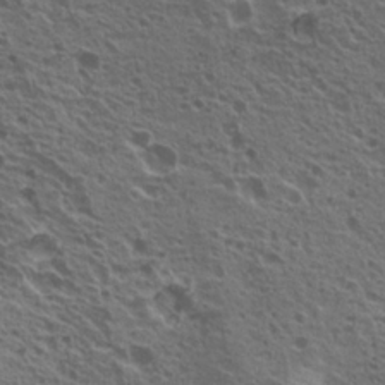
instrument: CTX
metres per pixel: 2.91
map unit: Nhu
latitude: 20.0633
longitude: -31.4049
